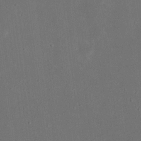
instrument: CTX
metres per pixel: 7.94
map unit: eHh
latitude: 18.3089
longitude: -70.7246
